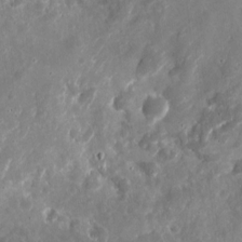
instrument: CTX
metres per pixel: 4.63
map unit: eHh
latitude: 10.6680
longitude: -71.9717
